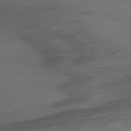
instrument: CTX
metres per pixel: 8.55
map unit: Ap
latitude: -79.8044
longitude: -58.7057
